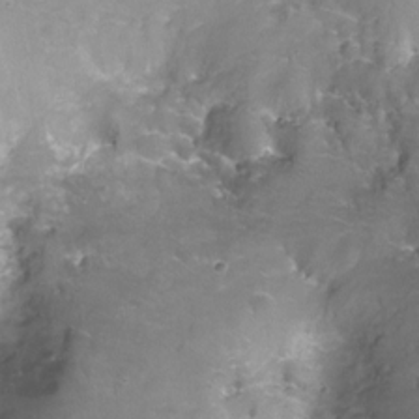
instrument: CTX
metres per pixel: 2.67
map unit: Nhu
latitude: -16.9542
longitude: -49.1214
